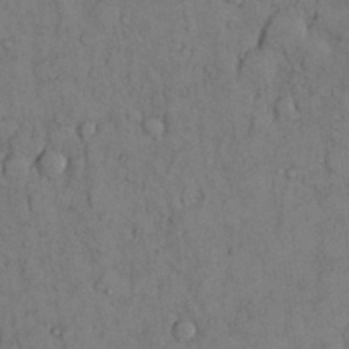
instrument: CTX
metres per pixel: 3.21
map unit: Nhu
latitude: 28.6301
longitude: -71.7072
